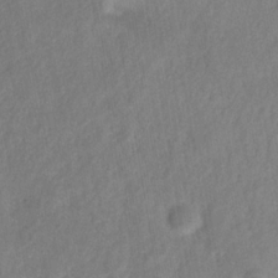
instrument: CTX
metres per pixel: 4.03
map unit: HNhu
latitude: -28.6707
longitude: 73.7855
